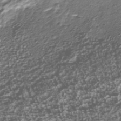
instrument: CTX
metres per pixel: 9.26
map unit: Nhu
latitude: -39.5966
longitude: -81.9339
